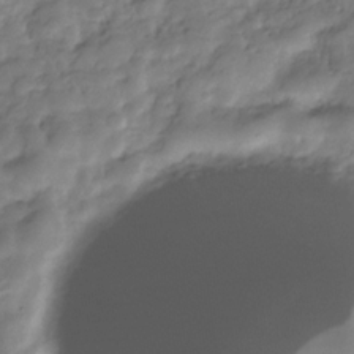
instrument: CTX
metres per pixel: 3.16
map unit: Hve
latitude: -31.0864
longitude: 91.2943
